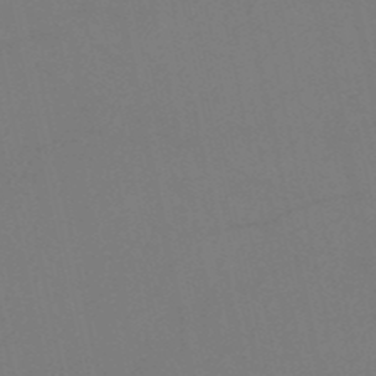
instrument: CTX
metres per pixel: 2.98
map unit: HNb
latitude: -51.7100
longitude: -43.1781
